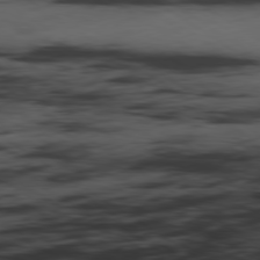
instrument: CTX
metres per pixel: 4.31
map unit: Ap
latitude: -80.0472
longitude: -62.4412
